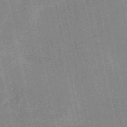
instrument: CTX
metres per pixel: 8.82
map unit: HNb
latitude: -53.3509
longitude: -38.1956
